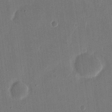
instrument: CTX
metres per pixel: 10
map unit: eHh
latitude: 15.0081
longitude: -69.5938
